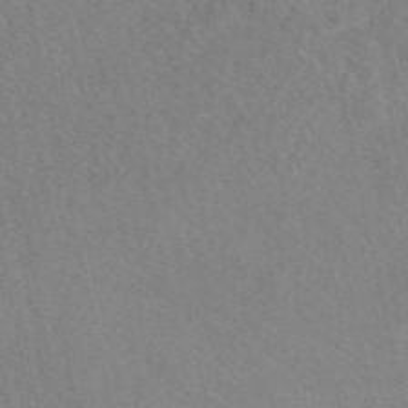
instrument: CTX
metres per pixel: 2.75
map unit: eAb
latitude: 48.7057
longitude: 107.1242
